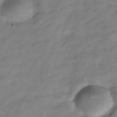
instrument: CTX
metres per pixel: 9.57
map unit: Hve
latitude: -32.2173
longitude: 90.6897
